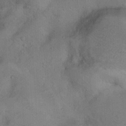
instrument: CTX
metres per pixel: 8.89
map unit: Nhu
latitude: 13.1403
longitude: -27.0459
